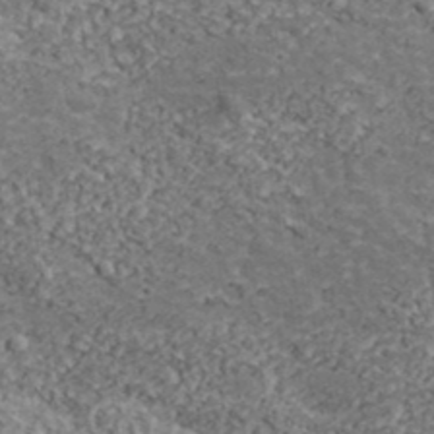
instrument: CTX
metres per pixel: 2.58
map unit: lHvf
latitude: 38.2333
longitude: -88.1956
